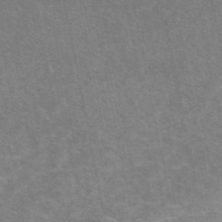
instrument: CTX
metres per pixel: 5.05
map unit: eAb
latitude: 48.4790
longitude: 115.7477
